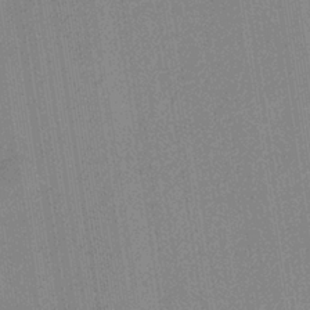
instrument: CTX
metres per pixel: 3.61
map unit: lHb
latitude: -34.5952
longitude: 65.5021
